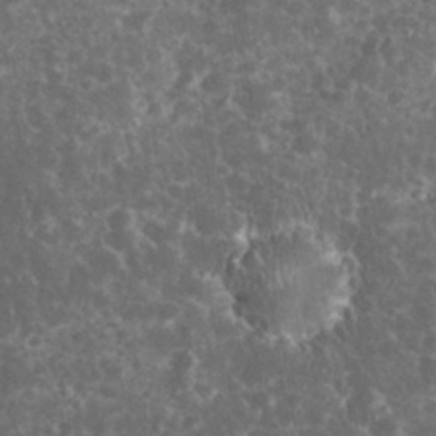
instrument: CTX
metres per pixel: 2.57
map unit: eHh
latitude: 33.2348
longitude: -62.7624
